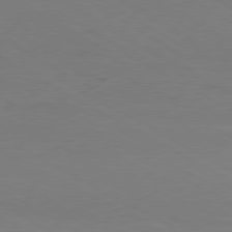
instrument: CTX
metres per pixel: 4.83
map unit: Ap
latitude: -80.4440
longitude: -61.8772
